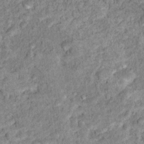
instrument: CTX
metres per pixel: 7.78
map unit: Nhu
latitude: 16.2145
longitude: -31.4994
